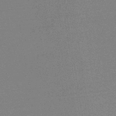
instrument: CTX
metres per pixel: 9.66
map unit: HNb
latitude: -34.6896
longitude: 53.0297
